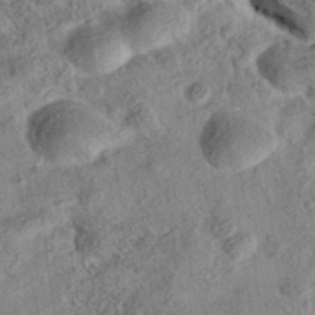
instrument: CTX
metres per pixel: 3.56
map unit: eAb
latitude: 35.8961
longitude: 109.2376
